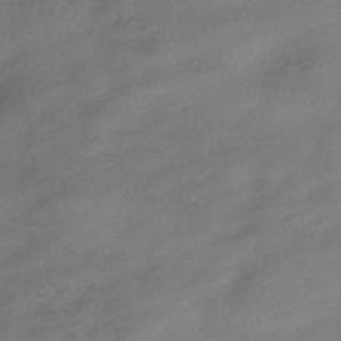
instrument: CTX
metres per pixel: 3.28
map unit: HNhu
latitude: -40.6707
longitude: 99.1242
